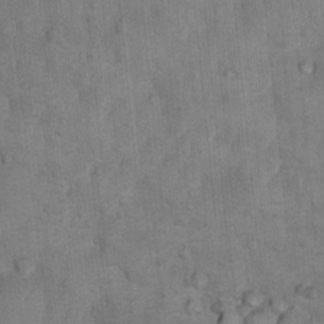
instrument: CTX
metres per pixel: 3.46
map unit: Nhu
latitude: 5.7638
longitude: -23.2537
